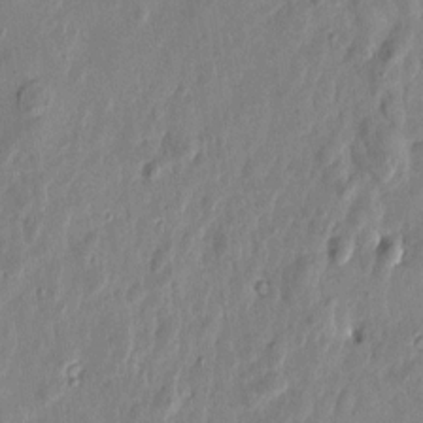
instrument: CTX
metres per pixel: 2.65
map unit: Htu
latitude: 1.7638
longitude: -178.8947
